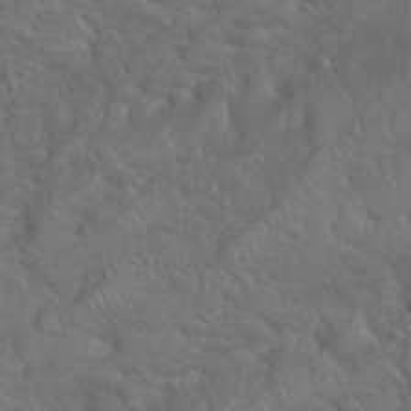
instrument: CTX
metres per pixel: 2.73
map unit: Nhu
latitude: 23.9528
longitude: -60.5545
